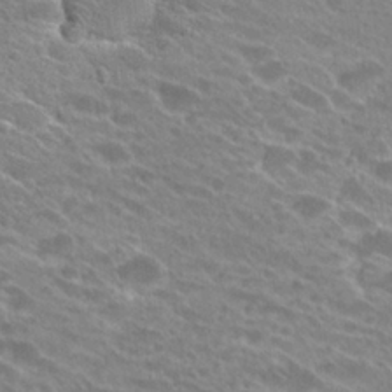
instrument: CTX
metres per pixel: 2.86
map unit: Hto
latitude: 25.3292
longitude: -42.2712
